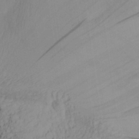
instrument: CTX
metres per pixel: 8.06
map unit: Aa
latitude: 29.1214
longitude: -134.0444
